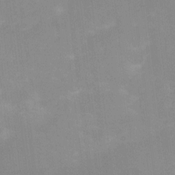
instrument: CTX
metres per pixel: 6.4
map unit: Ht
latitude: -1.0298
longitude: -20.3468
